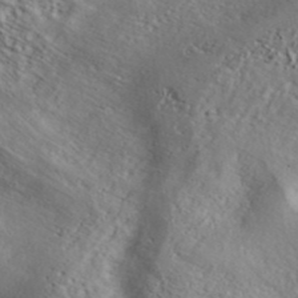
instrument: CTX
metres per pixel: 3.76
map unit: ANa
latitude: 41.8583
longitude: 53.1809
